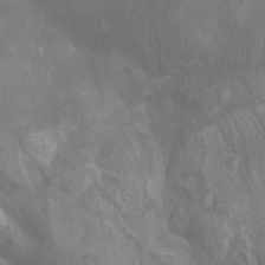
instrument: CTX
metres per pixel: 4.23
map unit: Aa
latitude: -8.0094
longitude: -78.5735
